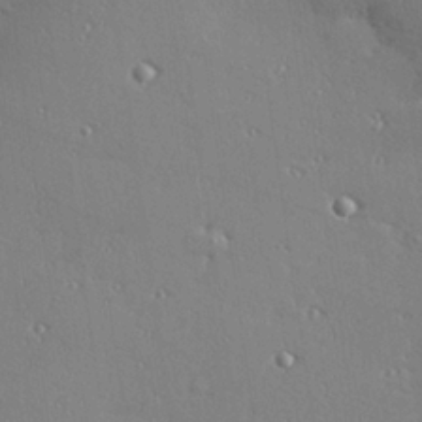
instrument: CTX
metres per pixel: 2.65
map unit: Hve
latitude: 27.0459
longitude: -91.8016
